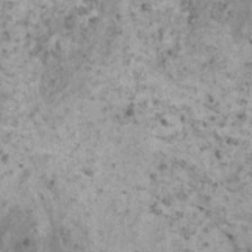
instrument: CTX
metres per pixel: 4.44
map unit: HNhu
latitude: 0.6490
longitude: 4.0472
